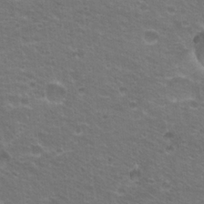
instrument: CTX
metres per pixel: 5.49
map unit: Hto
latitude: 21.9717
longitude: -32.9892
